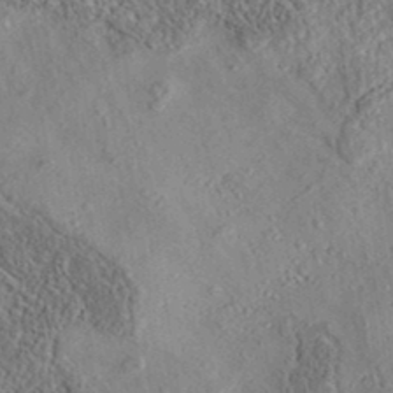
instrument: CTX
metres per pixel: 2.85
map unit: eAb
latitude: 35.8205
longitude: 108.9731
